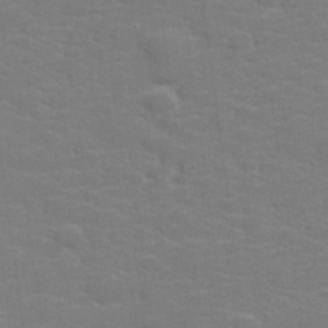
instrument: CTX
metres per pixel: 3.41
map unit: lHvf
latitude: 25.0458
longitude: 142.1605
